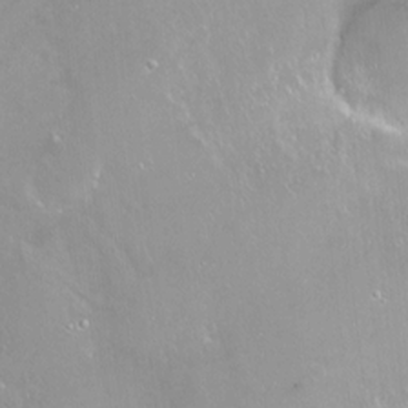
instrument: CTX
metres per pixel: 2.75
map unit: Ht
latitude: -14.2740
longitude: -41.2348
